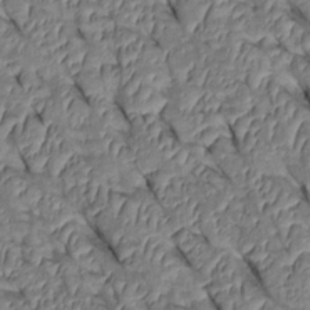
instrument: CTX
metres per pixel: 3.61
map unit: Htu
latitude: 1.1781
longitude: 147.6911
